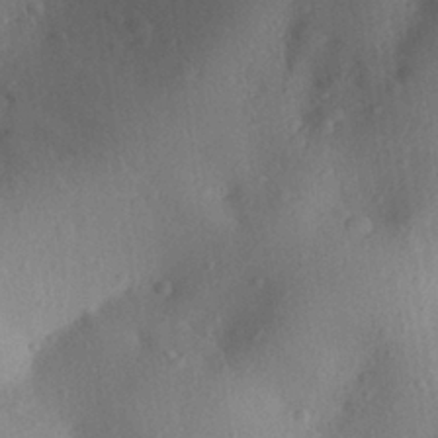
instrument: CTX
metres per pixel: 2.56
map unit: Aa
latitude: 26.6869
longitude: -146.4223
